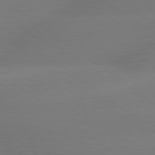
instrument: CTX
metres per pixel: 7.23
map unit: lApd
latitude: 79.5749
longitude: -150.7624
